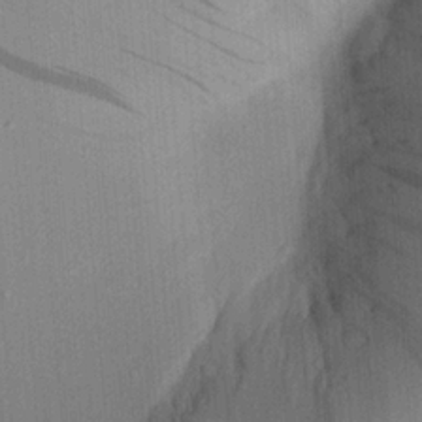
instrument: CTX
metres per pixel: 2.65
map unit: Aa
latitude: 21.8961
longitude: -144.0633
